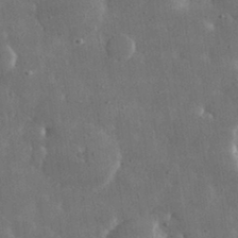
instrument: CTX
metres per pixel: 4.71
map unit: lHvf
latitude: 31.7450
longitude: -88.9514
